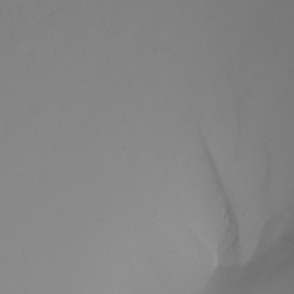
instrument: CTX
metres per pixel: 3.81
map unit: Nhu
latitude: -8.5007
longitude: -93.4804
